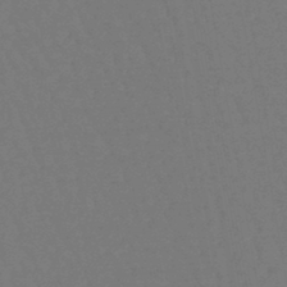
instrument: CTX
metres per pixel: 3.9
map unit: lHb
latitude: -44.8219
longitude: 66.4062
